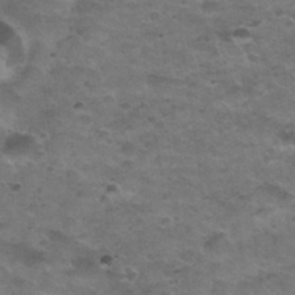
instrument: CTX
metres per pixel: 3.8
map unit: Nhu
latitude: 31.7639
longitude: -52.5924
